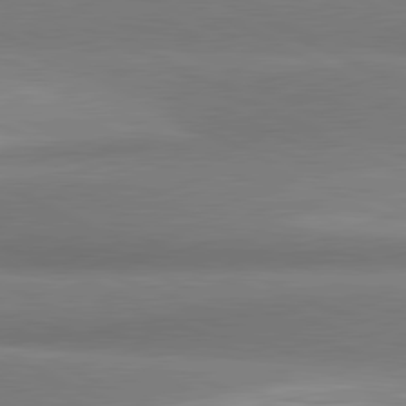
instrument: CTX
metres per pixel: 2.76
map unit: lApd
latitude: 81.1214
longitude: 167.4454
